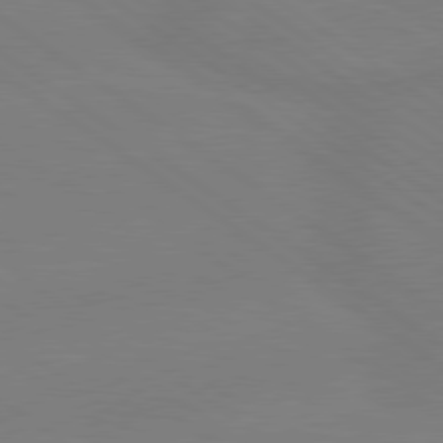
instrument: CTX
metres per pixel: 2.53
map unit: lApd
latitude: 79.0837
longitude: -149.6694
